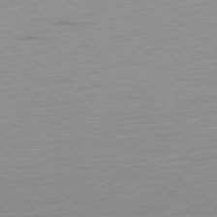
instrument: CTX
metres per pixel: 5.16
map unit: Ap
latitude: -80.1795
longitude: -58.8569
